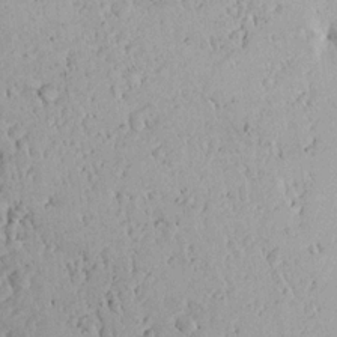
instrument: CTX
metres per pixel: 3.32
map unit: Aa
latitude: 13.3671
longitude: -140.3845
